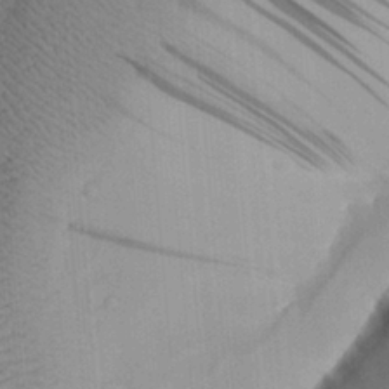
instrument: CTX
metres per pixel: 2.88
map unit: Aa
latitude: 29.3104
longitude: -133.0836
